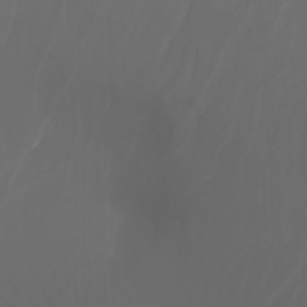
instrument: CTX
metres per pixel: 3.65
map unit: Nhu
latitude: -7.4265
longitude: -81.6505
